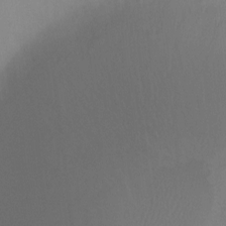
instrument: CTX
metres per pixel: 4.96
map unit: Ht
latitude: -0.3873
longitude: -35.9528
